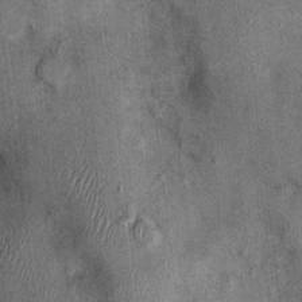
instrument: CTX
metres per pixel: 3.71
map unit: Nhu
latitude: 0.0255
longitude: -16.2144
